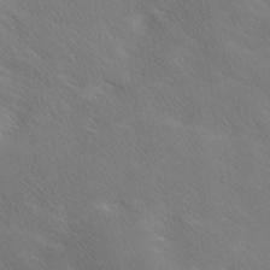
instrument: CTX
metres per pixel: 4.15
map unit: Ave
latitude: 0.6868
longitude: -114.5545
